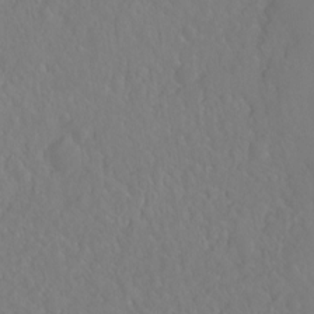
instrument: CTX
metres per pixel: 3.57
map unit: Hto
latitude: -8.4251
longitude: -46.2901
